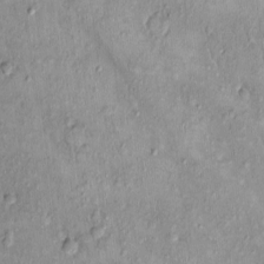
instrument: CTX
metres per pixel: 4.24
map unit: Nhu
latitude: 0.0822
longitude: -15.5749
